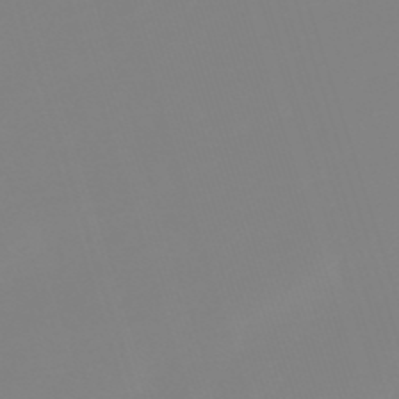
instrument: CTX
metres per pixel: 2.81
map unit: lHb
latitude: -49.4644
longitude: 81.9556
